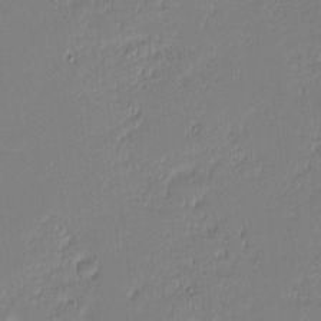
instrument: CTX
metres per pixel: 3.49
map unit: eHh
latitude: -2.5951
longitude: -83.6693
